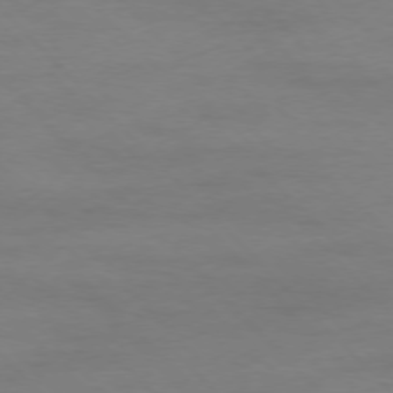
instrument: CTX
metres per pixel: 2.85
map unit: Ap
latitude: -77.2187
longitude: -82.9135
